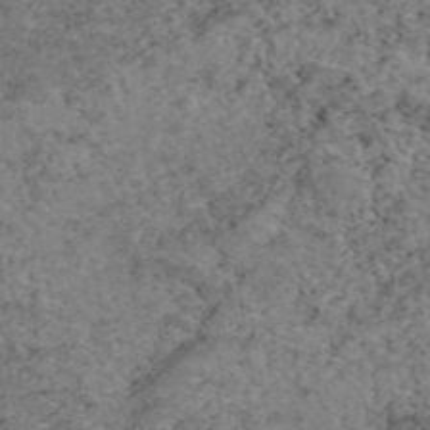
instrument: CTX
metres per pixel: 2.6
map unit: eAb
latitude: 47.6694
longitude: 113.6155
